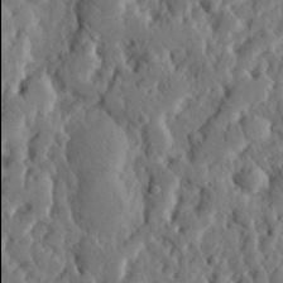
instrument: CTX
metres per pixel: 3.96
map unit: eHh
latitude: 30.2334
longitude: -77.9906
